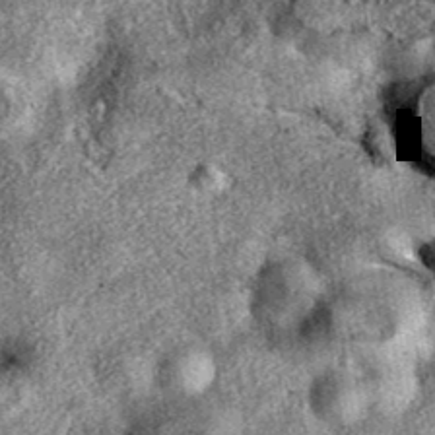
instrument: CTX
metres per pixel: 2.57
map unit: eAb
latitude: 38.3089
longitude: 108.9920
